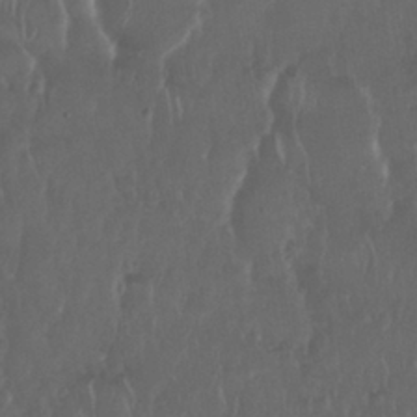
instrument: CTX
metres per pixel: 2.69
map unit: Nhu
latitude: 29.3481
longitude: -56.8568
